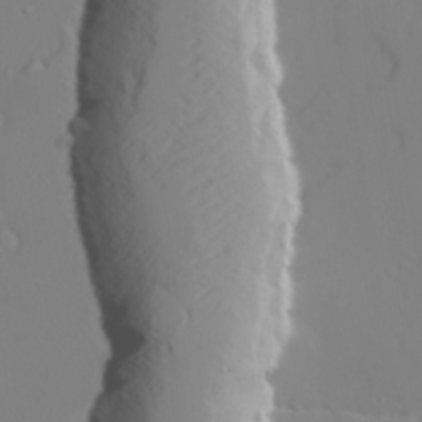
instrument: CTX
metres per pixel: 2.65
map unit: lAvf
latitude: 27.5749
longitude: -107.9528
